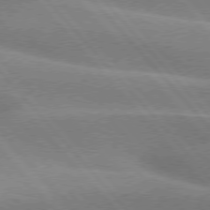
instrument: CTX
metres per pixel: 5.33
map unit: lApd
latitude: 76.1200
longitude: -62.3090
